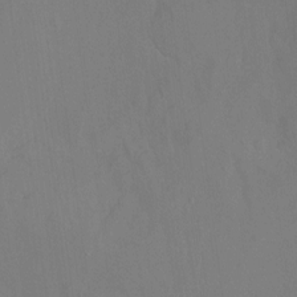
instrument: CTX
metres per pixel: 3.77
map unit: Hto
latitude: -13.8045
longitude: -43.2537
